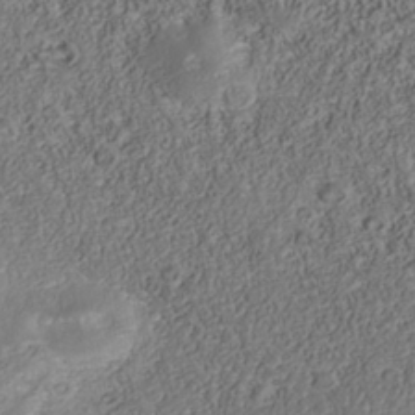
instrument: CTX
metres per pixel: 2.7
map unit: Nhu
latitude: -39.6155
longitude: -85.3104
